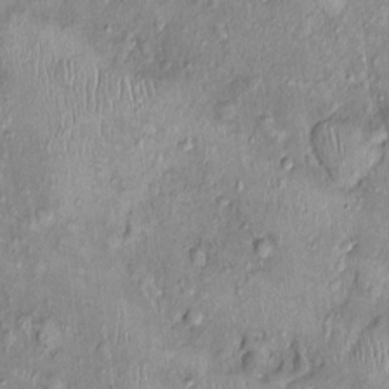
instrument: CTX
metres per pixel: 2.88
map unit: Nhu
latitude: 0.1389
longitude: -15.5372
